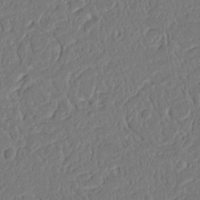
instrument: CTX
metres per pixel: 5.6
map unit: Nhu
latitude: 15.5183
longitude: -74.6491
